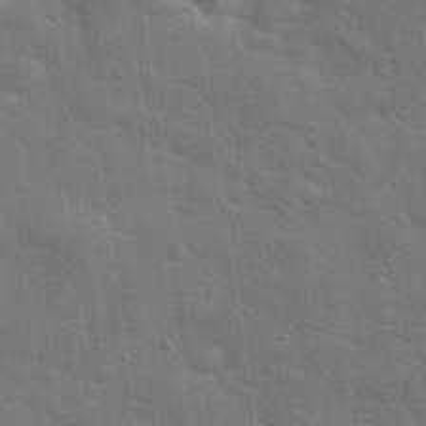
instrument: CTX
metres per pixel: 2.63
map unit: eHh
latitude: 37.6883
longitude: -65.9150
